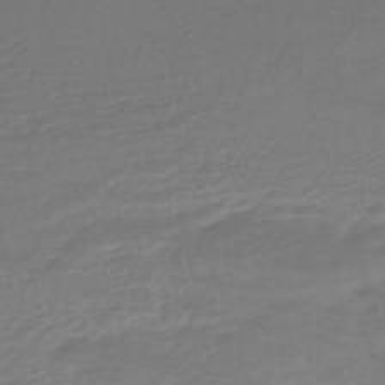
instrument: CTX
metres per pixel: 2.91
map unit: HNhu
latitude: -46.8597
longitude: 95.8989
